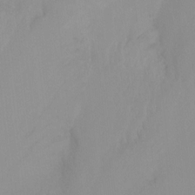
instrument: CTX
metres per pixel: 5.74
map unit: Ht
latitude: -14.9731
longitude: -50.3278
